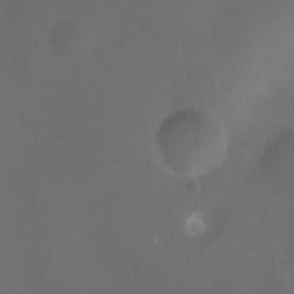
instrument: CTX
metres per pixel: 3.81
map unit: Nhu
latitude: -12.6708
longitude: -41.4048
